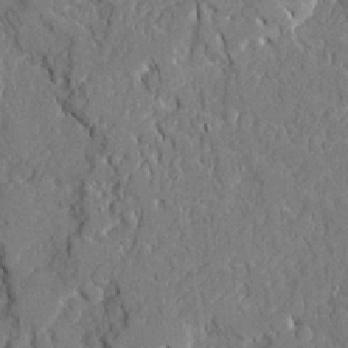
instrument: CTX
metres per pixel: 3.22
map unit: Ave
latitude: 21.7072
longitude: -128.8191
